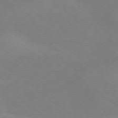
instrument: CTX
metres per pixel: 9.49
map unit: Hpe
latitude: 79.0270
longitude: -148.7813
